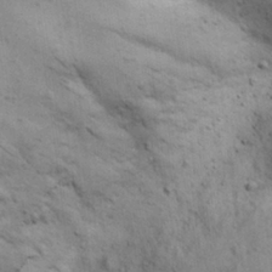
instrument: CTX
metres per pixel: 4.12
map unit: Nhu
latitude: 28.4034
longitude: -71.5938
